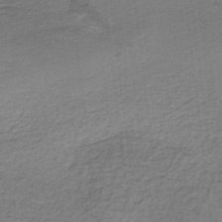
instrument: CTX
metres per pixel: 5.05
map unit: HNb
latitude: -34.8408
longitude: 59.8044
